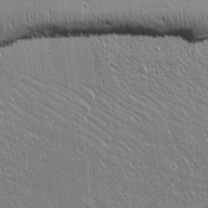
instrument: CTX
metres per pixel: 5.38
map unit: lAvf
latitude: 14.2901
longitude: -128.1011
